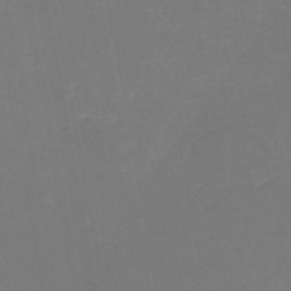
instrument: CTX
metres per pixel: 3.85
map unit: HNb
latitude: -50.4629
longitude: -53.6127
